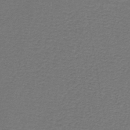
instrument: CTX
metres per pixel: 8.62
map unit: lHb
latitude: -42.6896
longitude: 62.2739
